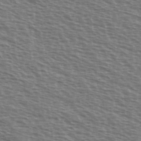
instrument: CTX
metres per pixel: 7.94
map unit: Ave
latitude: 38.0444
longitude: -113.2915
